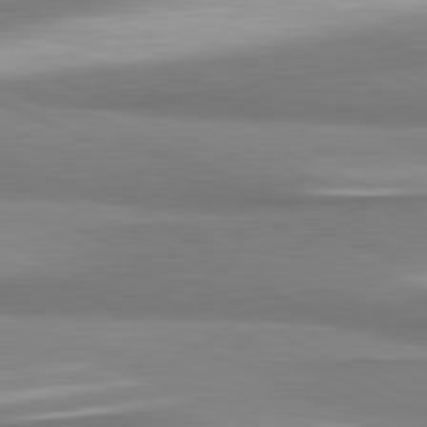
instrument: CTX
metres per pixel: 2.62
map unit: lApd
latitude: 81.3671
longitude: 166.9542
